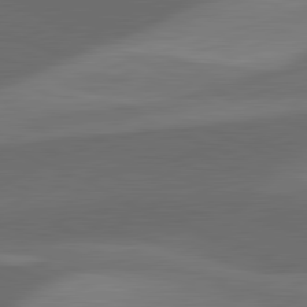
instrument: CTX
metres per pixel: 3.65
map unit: lApd
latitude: 81.6883
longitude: 125.9178
